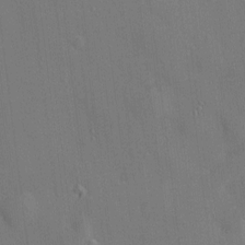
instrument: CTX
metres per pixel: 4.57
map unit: HNhu
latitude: 6.2334
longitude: 15.3132
